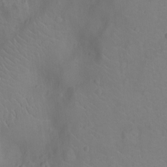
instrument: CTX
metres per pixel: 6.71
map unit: Ht
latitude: -12.5196
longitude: -24.6301
